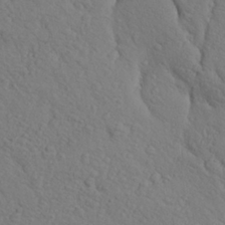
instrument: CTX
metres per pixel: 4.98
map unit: Aa
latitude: 25.2537
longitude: -148.1767
